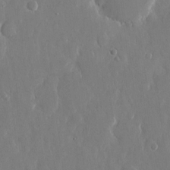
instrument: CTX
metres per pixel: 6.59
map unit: eHh
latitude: 13.3482
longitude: -71.2915
